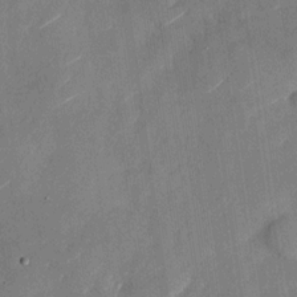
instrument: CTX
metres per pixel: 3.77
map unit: Nhu
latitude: -28.4818
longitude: -72.8191
